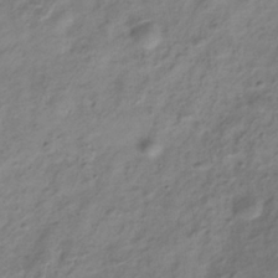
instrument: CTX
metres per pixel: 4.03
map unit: Hve
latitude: -32.9353
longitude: 89.0864
